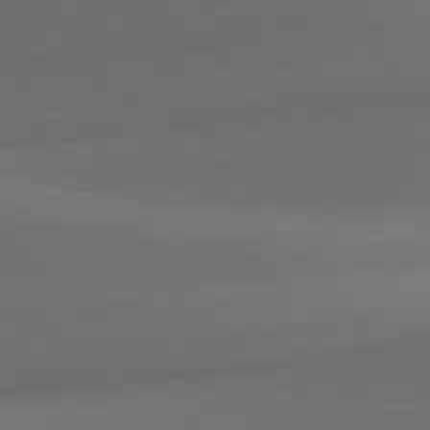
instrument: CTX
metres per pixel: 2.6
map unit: lApd
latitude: 81.4426
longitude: 139.0487
